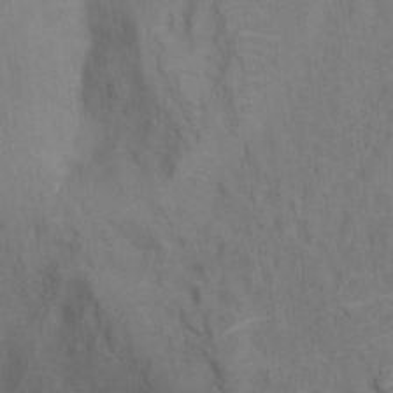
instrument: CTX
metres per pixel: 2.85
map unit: Hto
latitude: 6.6301
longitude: -37.6127
